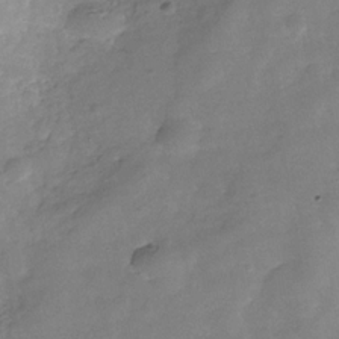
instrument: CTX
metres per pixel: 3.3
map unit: Hve
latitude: -30.8597
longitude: 92.5385
